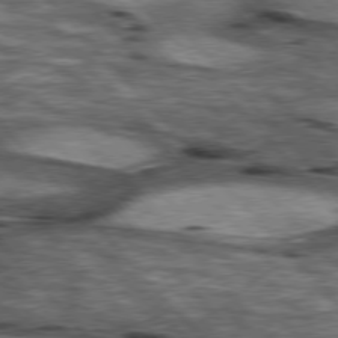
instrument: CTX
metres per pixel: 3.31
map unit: lApd
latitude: 77.0080
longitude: -49.4237
